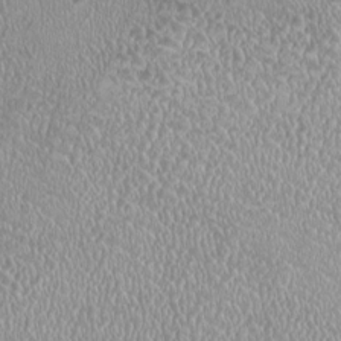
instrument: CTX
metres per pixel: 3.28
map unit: HNhu
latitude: -2.4440
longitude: 0.1039
